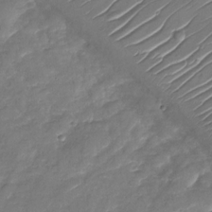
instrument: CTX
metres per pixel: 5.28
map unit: Nhu
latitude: -29.5588
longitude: -73.6127
